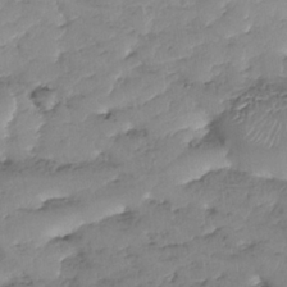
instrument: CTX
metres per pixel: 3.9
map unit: Nhe
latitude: -37.7666
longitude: -148.6113
